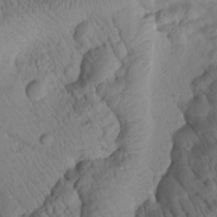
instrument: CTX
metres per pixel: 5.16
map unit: Htu
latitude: 2.1955
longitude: 177.5399
